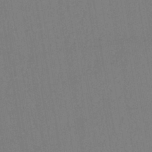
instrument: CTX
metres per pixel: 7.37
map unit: lHb
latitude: -42.1038
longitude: 67.8044
